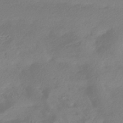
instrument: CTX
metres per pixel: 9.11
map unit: HNhu
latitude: -42.5762
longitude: 91.1243
